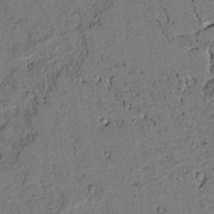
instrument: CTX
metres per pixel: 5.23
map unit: lAvf
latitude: 5.1403
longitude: 168.8974
